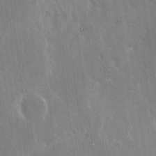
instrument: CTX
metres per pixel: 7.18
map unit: Nhu
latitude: -29.1620
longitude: -80.3656
